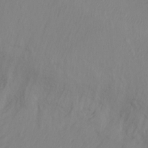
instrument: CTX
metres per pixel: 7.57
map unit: Ht
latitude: -15.5210
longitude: -42.9136
